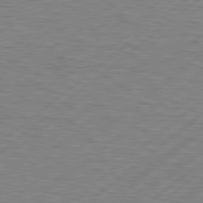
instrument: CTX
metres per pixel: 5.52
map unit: Hpe
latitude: 78.8758
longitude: -121.2537
